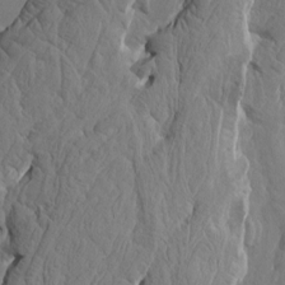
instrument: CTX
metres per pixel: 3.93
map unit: Htu
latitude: 1.5938
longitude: 178.4062
